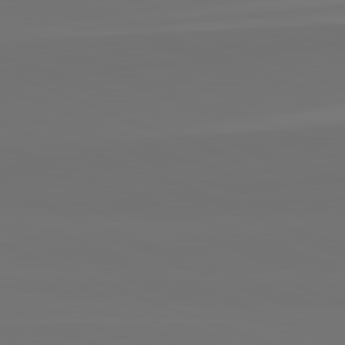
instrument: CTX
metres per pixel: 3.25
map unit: lApd
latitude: 82.1199
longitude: 154.9164
